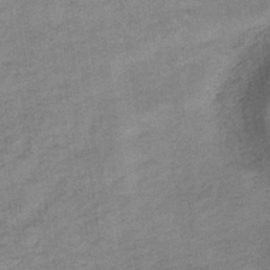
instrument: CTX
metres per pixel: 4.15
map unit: lHb
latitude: -34.8975
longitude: 68.5573
